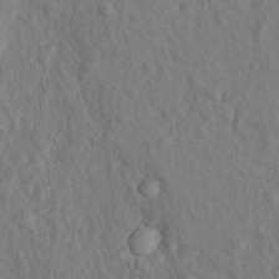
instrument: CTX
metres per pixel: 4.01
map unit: Hto
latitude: 14.2901
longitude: -29.4048
